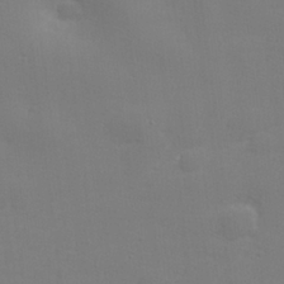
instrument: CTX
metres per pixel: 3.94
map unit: lHvf
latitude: 24.2333
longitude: 141.0486
